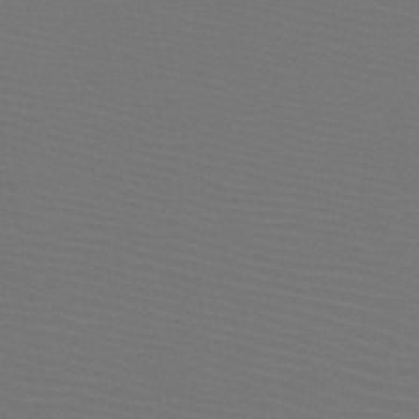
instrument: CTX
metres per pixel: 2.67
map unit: HNb
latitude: -47.6722
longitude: -43.4993
